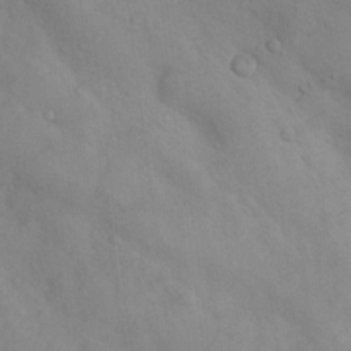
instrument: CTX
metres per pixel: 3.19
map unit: Nhu
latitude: 11.0081
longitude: -26.3656
